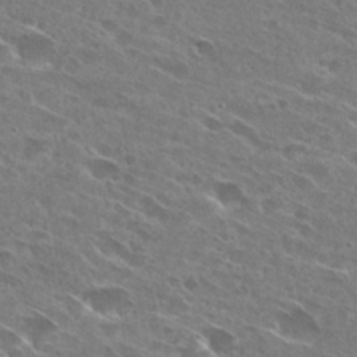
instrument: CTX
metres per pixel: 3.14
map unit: Hto
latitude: 28.6301
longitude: -44.1766
